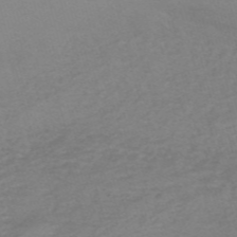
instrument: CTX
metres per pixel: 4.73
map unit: HNb
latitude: -54.6897
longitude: -43.2348
